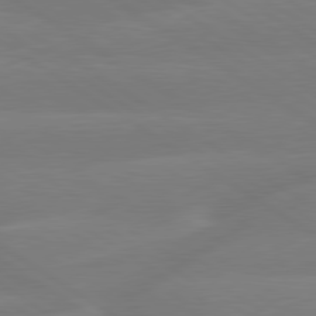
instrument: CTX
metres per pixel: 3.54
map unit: lApd
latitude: 79.6883
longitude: -143.0081
